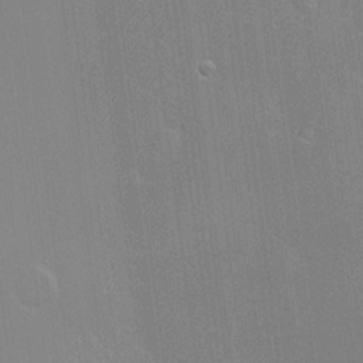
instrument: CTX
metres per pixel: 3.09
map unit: Hve
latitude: 17.6505
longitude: 151.0864
